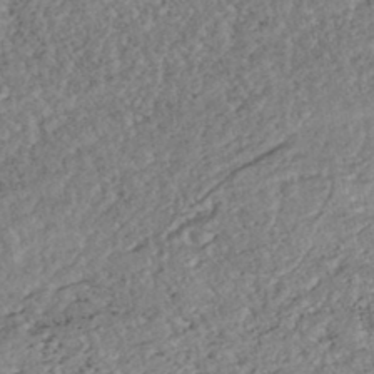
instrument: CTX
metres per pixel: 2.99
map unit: HNhu
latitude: -43.6343
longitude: 108.2550
